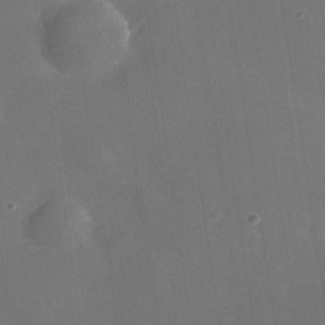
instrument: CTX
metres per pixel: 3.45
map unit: Nhe
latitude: -33.6344
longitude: -87.5371
